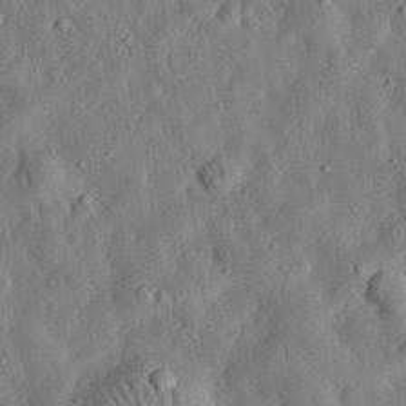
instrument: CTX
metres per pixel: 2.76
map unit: eHh
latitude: 33.1781
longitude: -75.4049
